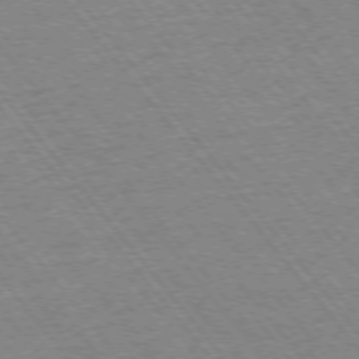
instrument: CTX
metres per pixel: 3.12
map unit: Ap
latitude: -75.5022
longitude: -87.0647
